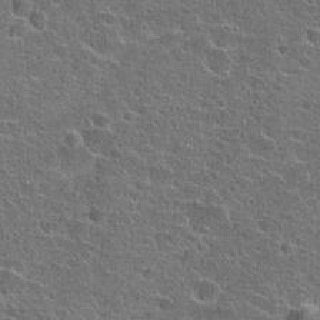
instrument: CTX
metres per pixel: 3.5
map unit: Hto
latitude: 22.0633
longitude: -45.6127
